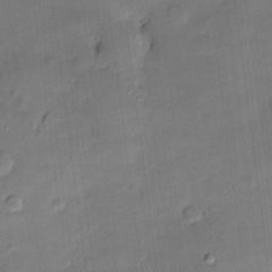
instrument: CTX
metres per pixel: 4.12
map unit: Hve
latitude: -10.5574
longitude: 176.3306
